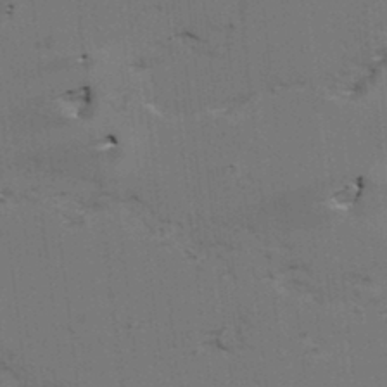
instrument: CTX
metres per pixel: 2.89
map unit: lAvf
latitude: 25.9528
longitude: -111.9339
